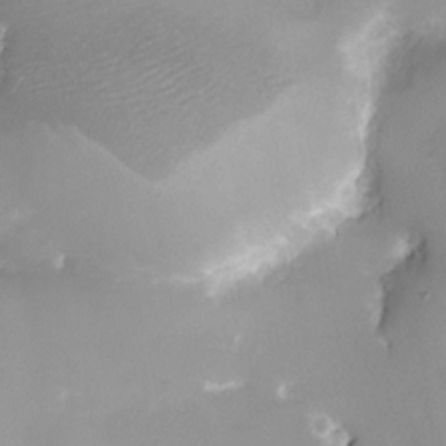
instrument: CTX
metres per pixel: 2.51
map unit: eHh
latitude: -5.4832
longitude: -78.5168
